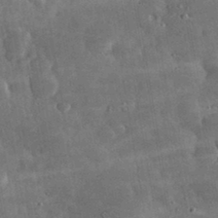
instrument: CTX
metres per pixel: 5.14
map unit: eHh
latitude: 33.8772
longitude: -70.2522
